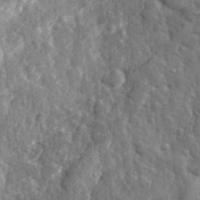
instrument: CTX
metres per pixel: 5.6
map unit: eHh
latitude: 32.3656
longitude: -79.4427
